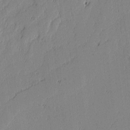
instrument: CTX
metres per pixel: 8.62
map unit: lAvf
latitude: -1.5022
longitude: -106.9514
